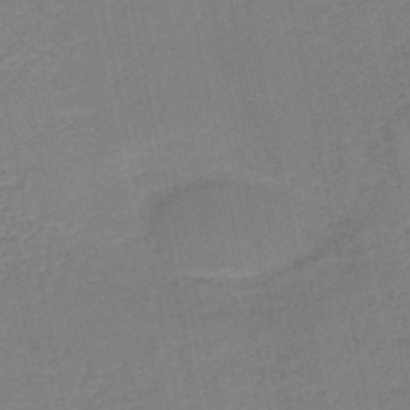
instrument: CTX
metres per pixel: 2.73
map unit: HNb
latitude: -50.0472
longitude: -48.9514
